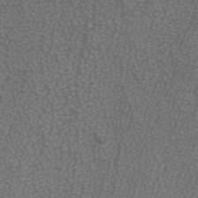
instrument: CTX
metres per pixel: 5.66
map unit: ANa
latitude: 38.5735
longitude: 23.1431
